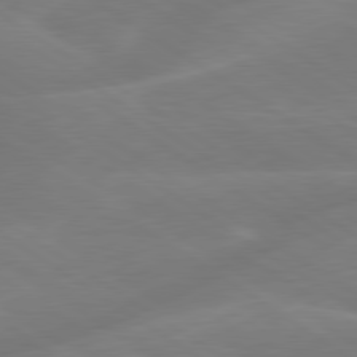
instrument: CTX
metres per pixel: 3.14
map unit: lApd
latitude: 79.6127
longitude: -142.7246
